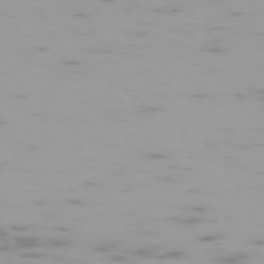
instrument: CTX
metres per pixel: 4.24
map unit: Hpe
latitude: -73.7477
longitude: 4.5007
